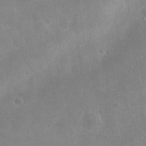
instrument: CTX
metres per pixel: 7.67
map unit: eHh
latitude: 25.9717
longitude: -66.0822
